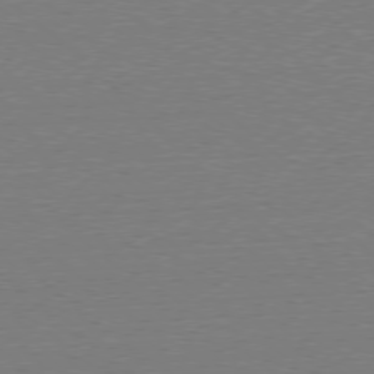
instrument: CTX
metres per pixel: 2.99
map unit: Ap
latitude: -78.4818
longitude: -82.5545
